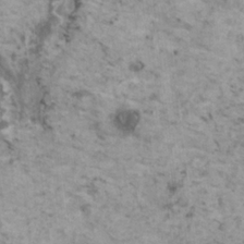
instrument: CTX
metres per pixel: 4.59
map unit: HNhu
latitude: 1.1781
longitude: 4.0094
